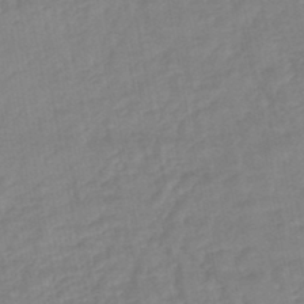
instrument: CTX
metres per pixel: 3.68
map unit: lHb
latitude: -45.8233
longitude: 73.3887
